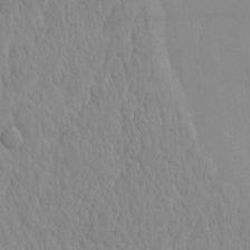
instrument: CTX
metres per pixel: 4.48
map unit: eHh
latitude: -3.8611
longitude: 15.8045
